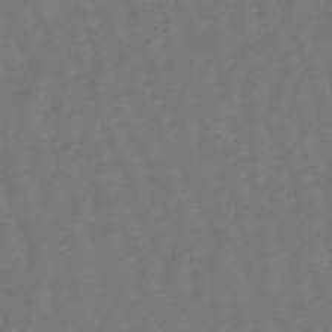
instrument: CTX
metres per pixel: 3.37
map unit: eHb
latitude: -47.4643
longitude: 81.6722
